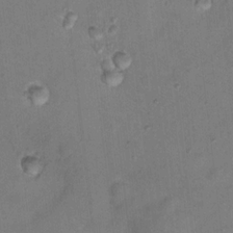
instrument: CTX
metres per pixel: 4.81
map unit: Nhu
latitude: 13.6694
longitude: -36.7058
